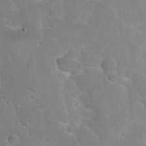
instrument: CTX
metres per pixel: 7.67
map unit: Hto
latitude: 22.9703
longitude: -50.6868
